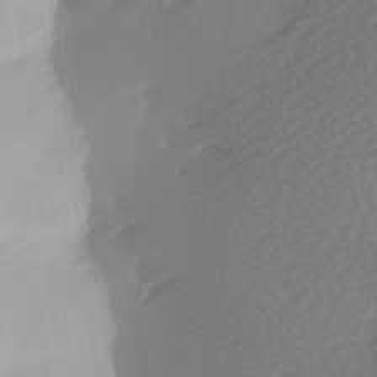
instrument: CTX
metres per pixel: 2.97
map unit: Hve
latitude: 2.9136
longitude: -120.9325
